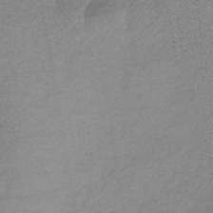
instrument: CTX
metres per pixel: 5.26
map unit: lHb
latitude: -40.0094
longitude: 69.3320
